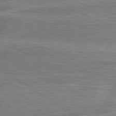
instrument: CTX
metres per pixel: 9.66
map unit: lApd
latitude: 79.8017
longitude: 170.9920
